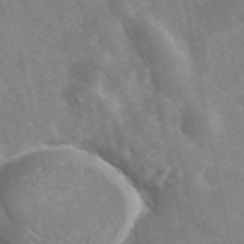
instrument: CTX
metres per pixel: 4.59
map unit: ANa
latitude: 41.4426
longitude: 34.2362
